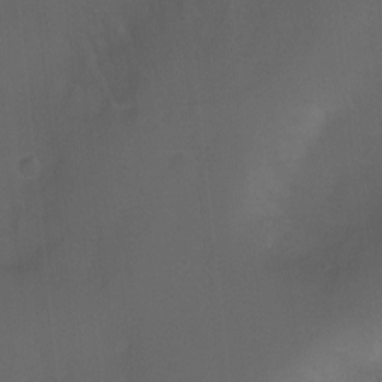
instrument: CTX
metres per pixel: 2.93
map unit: Nhu
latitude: -12.7085
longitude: -41.1970
